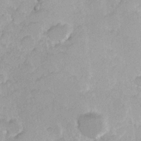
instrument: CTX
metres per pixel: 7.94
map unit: Hve
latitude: 24.4601
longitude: 145.1620
